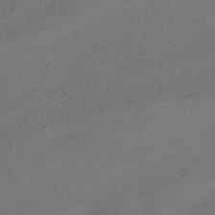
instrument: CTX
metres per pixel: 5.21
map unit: HNhu
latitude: -41.1998
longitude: 102.7841
